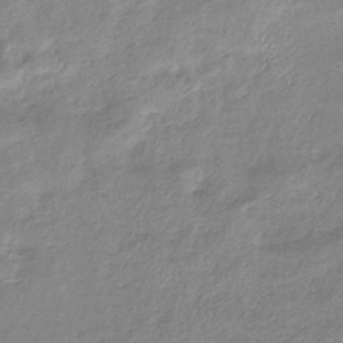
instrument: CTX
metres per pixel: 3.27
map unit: eHb
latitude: -36.6707
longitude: 75.1998
